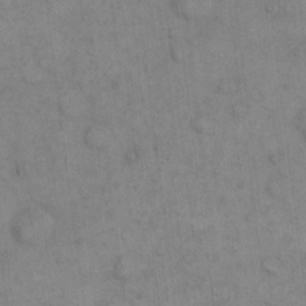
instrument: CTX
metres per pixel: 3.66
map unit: eHh
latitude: 15.1404
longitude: -66.7057
